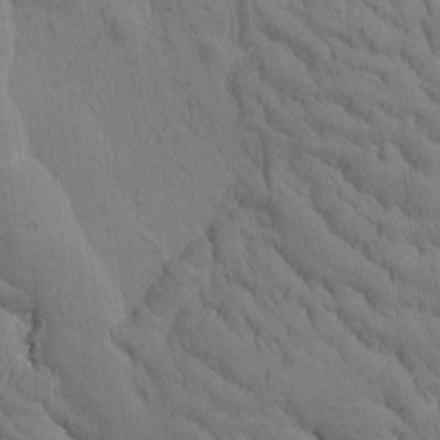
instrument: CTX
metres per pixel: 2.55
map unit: Htu
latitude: -3.0297
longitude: 172.4818
